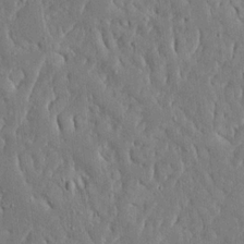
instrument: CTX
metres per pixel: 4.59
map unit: Ave
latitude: 17.4615
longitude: -140.7435
